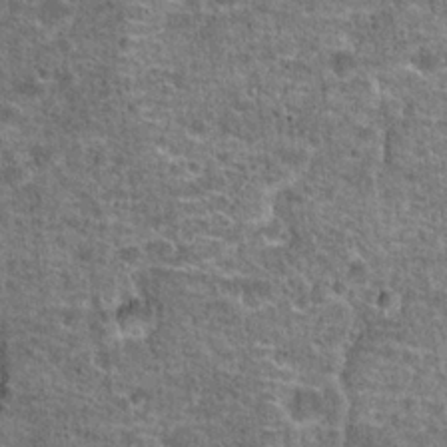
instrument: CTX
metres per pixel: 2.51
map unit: Hto
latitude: 20.4223
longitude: -42.5357
